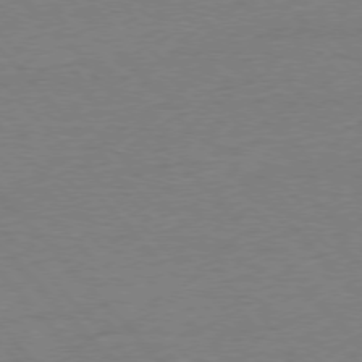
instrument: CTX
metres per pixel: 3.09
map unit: Ap
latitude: -77.3510
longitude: -95.4993
